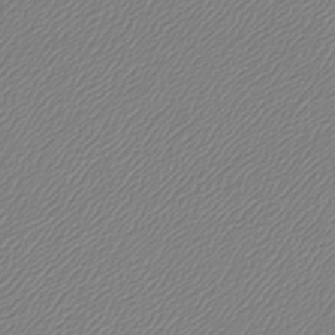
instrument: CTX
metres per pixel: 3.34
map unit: lHb
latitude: -42.2172
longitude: 61.6911
